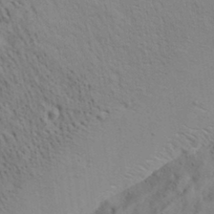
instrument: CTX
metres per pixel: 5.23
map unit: Ave
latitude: 20.1200
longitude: -140.3467
